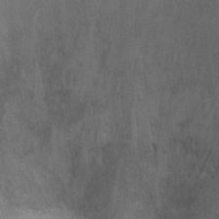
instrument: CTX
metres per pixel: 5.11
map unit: Ht
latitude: -0.9542
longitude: -33.4993
